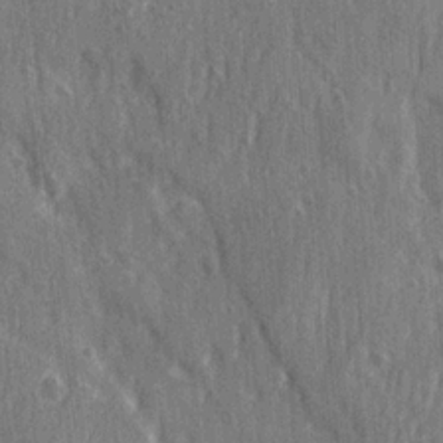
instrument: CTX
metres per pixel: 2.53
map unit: Ave
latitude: 22.5924
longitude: -134.1389
